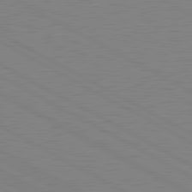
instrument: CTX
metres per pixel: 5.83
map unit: lApd
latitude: 80.9892
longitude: 151.6344
